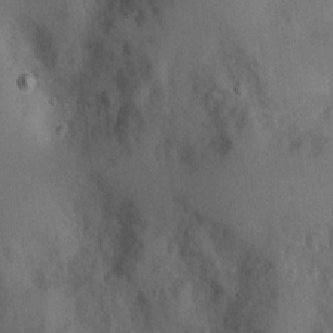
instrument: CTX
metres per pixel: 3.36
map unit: Nhu
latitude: 1.7449
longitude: -17.9906
